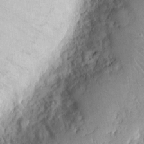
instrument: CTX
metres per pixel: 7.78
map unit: eHh
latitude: 7.6316
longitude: -68.8569
